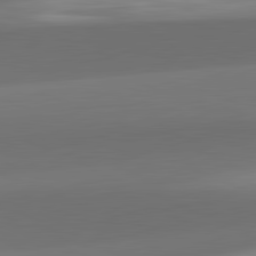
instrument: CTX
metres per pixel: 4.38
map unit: lApd
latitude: 82.1766
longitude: -161.7072
